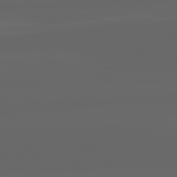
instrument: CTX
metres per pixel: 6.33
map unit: lApd
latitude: 82.1766
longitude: -168.2145
